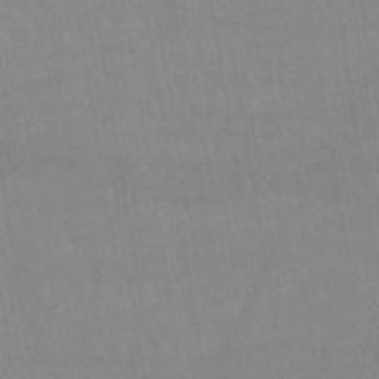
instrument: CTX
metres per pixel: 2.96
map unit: lHb
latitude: -40.0094
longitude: 66.6140
